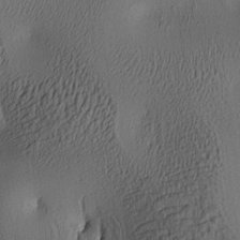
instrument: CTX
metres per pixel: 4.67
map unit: lAa
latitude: 5.2726
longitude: -113.3482
